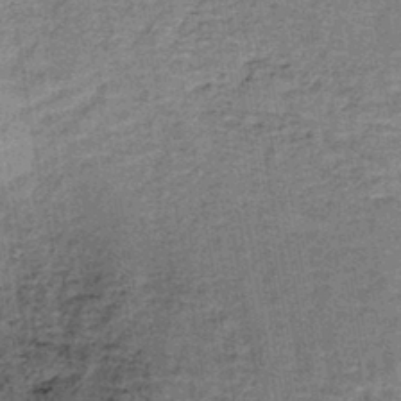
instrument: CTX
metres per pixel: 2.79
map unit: lHb
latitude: -41.0297
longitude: 57.7288
